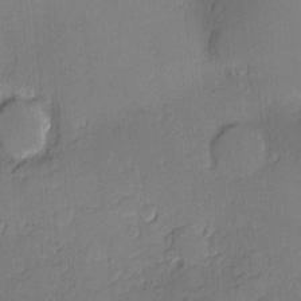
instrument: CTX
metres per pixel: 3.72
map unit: Nve
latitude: -8.6140
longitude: 175.3320
